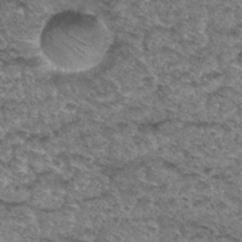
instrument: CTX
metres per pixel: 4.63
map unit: Hto
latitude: 30.3279
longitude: -48.4601
